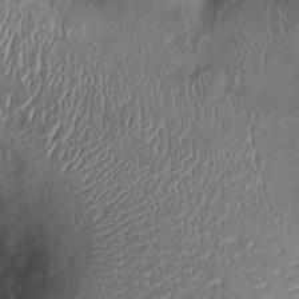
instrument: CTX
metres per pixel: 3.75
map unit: Ht
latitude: -0.6519
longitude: -13.6694
